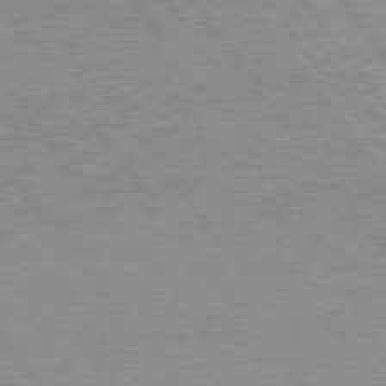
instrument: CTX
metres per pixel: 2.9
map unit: Hpe
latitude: 75.8017
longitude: -156.4412
